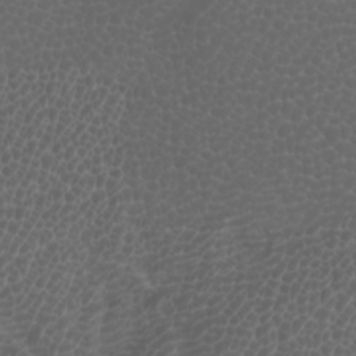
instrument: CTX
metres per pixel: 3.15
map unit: Htu
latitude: -1.0676
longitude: -76.5734
